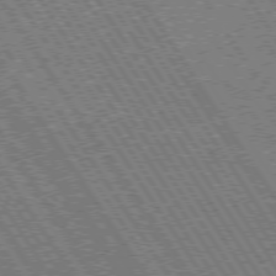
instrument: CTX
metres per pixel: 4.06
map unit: Hpe
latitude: 73.8962
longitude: -141.2348
